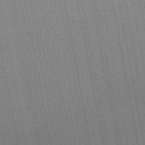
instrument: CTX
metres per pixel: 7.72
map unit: lHb
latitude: -47.4832
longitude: 66.8408
